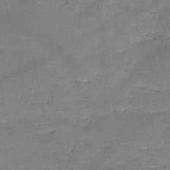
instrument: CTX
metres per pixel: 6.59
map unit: HNb
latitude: -49.7856
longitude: -41.2159
